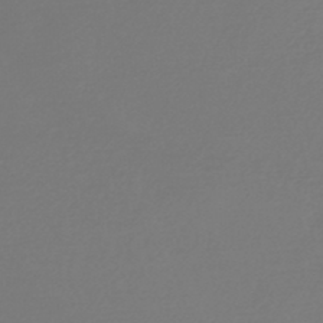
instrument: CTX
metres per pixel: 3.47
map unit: HNb
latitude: -44.5007
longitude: -42.3278
